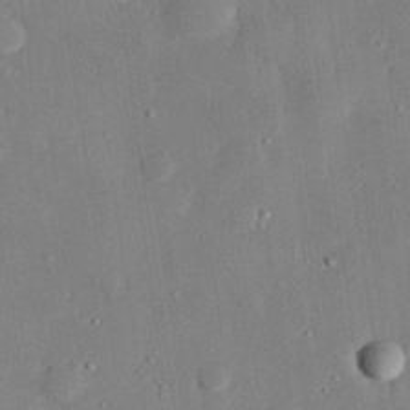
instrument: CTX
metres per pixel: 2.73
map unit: eHh
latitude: 28.3467
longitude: -81.9150
